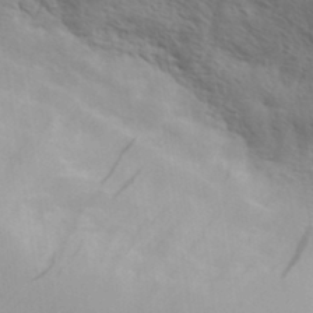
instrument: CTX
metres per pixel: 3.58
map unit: eHh
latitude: 36.1956
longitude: -139.2348
